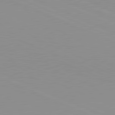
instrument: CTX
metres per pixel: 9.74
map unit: lApd
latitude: 81.7072
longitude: -168.7058
